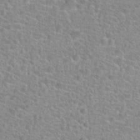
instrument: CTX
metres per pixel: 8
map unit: Hto
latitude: 24.6679
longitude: -48.3845
